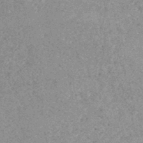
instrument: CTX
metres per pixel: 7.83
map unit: HNhu
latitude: -45.4643
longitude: 99.4076
